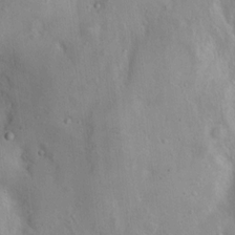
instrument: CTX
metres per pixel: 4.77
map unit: Nhu
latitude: 12.1011
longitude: -27.0459
